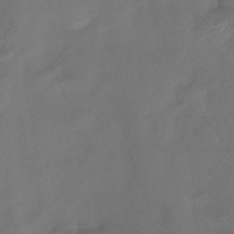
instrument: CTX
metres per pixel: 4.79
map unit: Htu
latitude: -14.2740
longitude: -45.3670
